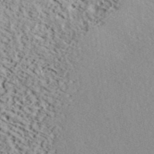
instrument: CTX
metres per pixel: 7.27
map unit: ANa
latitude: 40.2522
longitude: 30.6707
